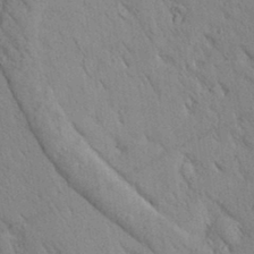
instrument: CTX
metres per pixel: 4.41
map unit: Aa
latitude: 25.8016
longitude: -148.5735
